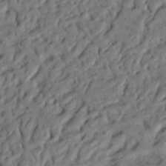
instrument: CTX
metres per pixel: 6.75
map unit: Nhu
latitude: 20.0255
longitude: -77.8772
